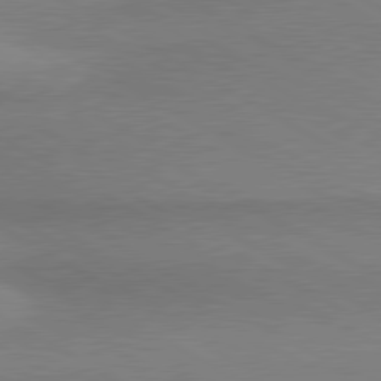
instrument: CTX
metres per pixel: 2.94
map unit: lApd
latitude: 80.3278
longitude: 166.1417
